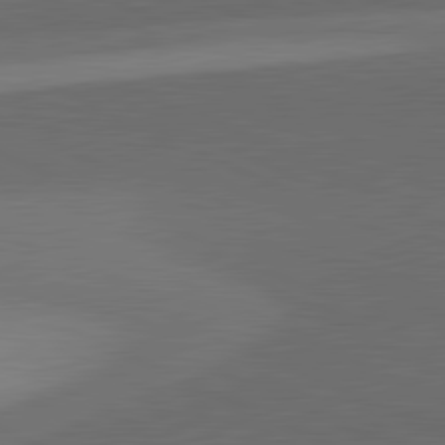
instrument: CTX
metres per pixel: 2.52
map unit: lApd
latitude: 81.6505
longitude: 126.5951
